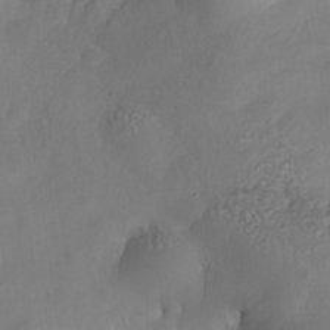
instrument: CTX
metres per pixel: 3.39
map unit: Nhe
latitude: -35.9178
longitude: -145.4615
